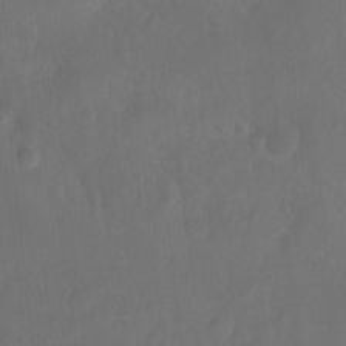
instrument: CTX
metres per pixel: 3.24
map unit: Nhu
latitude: -8.9731
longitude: -46.8947
